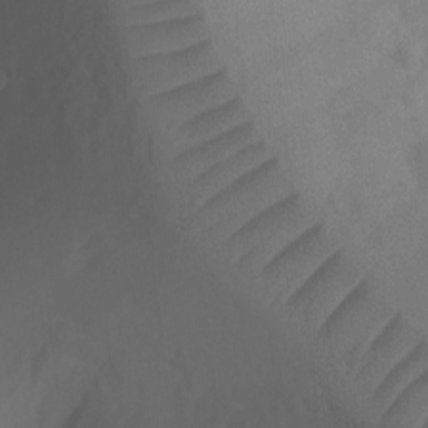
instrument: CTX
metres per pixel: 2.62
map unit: Ht
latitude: 2.6112
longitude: -27.4049
